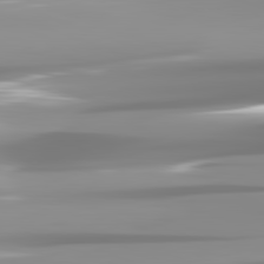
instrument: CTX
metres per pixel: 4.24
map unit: lApd
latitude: 82.2144
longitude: -139.4993
